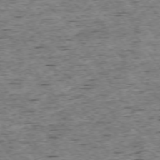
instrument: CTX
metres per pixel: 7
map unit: Ap
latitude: -74.3307
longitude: -87.6883
